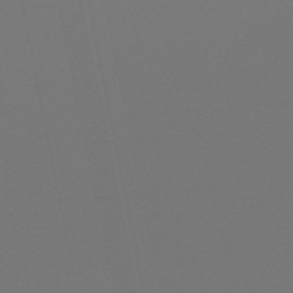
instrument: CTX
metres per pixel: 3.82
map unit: lHb
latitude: -50.7652
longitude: 79.8611
